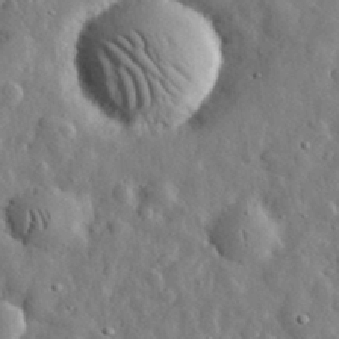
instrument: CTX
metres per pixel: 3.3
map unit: eHh
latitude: 31.7639
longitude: -73.9151
